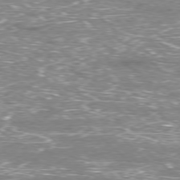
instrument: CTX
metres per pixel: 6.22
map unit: Hpe
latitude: -77.8044
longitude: 15.7667
